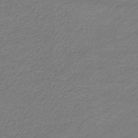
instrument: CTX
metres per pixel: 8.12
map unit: eHb
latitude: -33.2754
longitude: 70.4062
